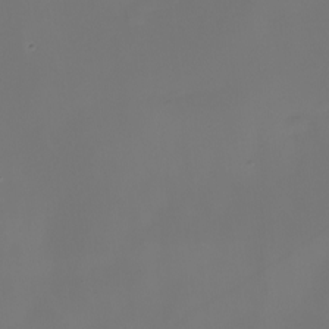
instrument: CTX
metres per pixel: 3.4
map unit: eHh
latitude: -5.1431
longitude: -87.2348
